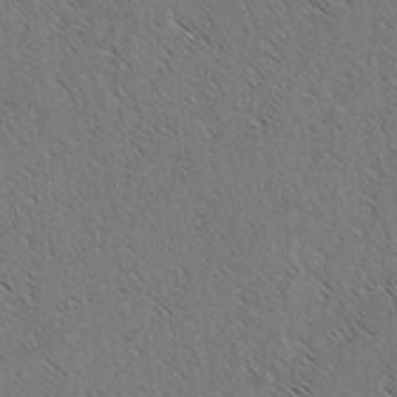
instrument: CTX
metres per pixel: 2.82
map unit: lAvf
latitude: -3.5588
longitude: -114.4412
